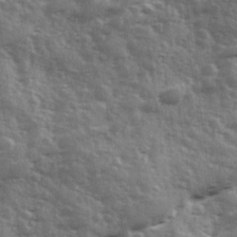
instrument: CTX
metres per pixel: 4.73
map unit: Ave
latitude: 12.1956
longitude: -103.0836
